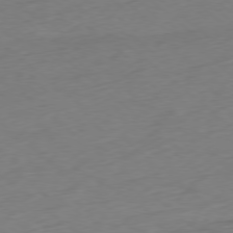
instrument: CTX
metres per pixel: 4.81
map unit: Ap
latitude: -78.4818
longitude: -69.5938
